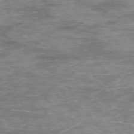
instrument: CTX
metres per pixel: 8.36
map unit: Ap
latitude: -75.9556
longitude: -68.4790
